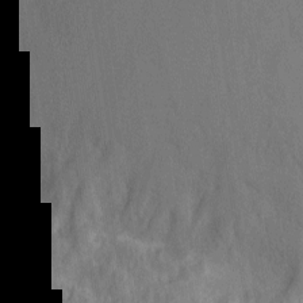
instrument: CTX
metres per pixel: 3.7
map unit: Ht
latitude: -11.9178
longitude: -24.8569
